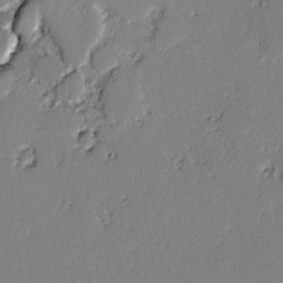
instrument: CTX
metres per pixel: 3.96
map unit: lAvf
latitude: -2.4817
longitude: -108.1955
